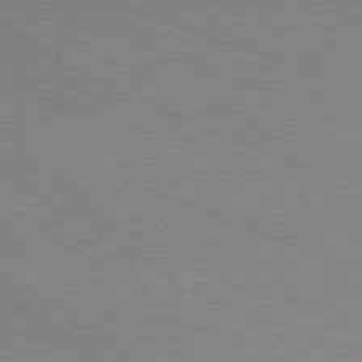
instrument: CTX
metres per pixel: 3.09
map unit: Ap
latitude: -81.5021
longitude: -74.7624
